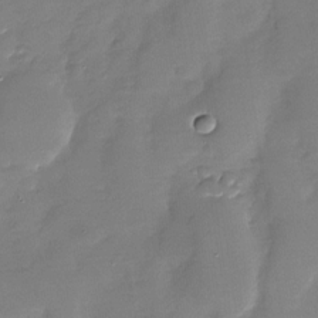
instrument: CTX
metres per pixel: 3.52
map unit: Nhu
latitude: -28.3684
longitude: -65.0080
